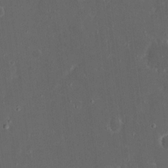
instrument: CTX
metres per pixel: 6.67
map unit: eHh
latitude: 17.2726
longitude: -73.5749
